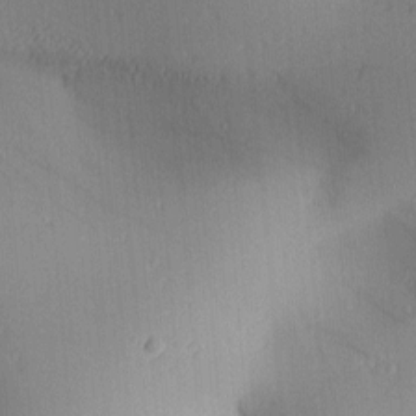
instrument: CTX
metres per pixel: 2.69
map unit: lAa
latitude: 1.9906
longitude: -116.2523
